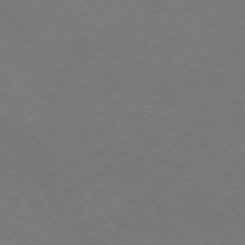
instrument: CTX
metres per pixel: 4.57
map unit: Ap
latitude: -74.5007
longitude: -69.9528
